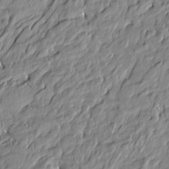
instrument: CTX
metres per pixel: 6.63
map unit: Htu
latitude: -5.1620
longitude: 178.0850
